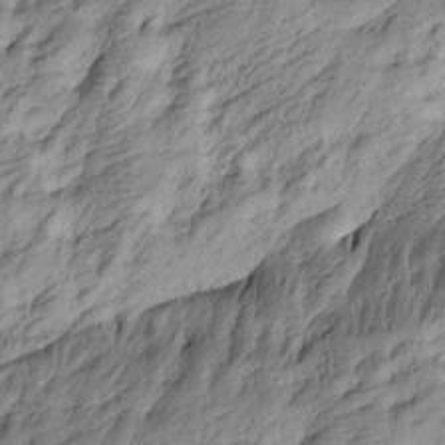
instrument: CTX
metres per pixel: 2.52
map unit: Htu
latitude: -4.4818
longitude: -176.3845
